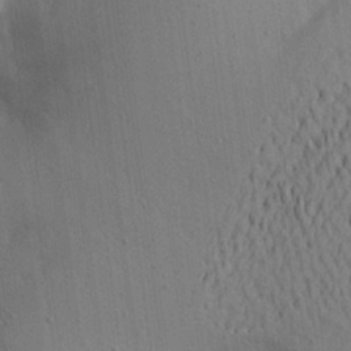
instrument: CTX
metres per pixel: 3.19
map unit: Aa
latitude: 22.1578
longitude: -144.5546
